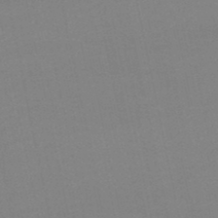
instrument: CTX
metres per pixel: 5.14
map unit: lHb
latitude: -46.2739
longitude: 58.8219
